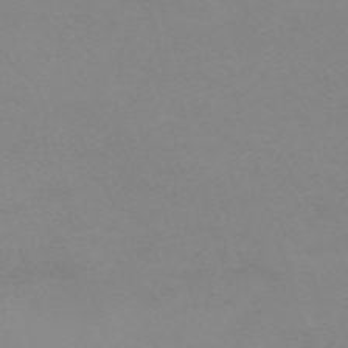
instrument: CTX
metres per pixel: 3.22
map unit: eHh
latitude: -62.4818
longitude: 48.8030
